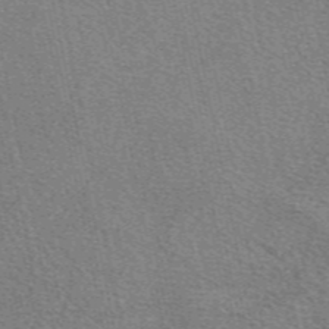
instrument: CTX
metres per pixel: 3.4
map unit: eAb
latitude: 49.0269
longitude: 114.5196
